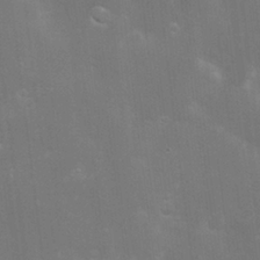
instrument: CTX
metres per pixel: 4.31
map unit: Hve
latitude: -10.5196
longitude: 174.5573
